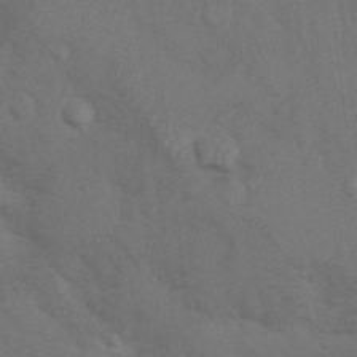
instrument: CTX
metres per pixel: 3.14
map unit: Ht
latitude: 4.1200
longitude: -28.1011
